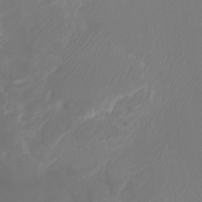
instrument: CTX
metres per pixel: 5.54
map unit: Htu
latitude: -13.1431
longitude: -47.4994
